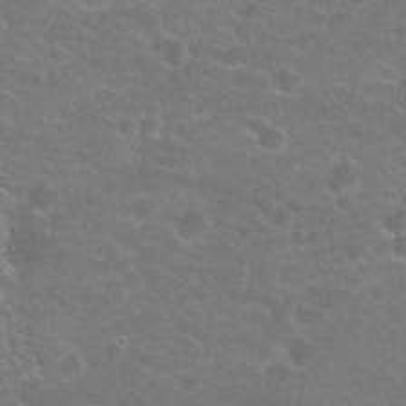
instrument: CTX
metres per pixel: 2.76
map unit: Hto
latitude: 21.4805
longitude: -43.8772
